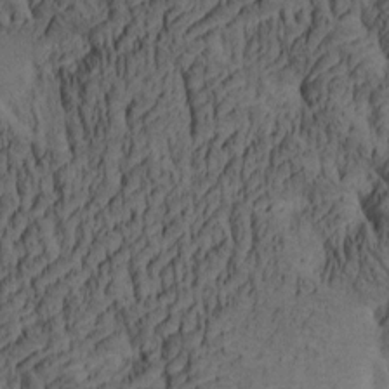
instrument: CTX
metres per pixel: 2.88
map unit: lAa
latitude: 4.5924
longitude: -115.2725
